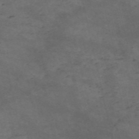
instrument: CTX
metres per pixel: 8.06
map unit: HNb
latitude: -55.8045
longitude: -45.3481
